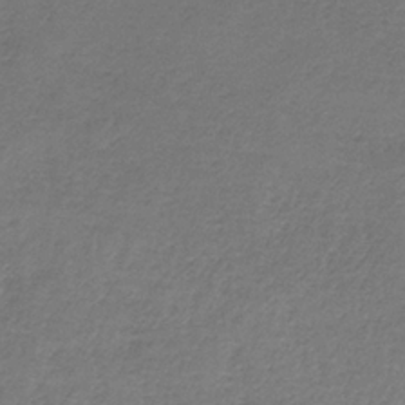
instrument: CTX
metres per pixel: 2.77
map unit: HNb
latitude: -34.5196
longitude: 55.6155
